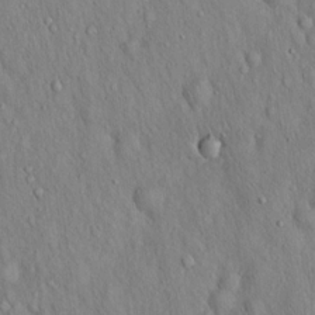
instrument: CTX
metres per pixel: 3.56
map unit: Hto
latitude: 16.1956
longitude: -58.3278
